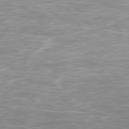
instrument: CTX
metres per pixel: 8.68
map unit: Ap
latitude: -79.2942
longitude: -93.2726
